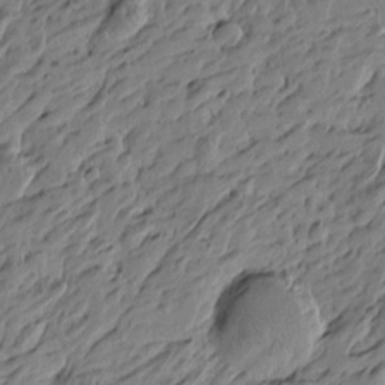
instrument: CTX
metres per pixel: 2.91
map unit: Htu
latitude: -5.4454
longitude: -178.8947
